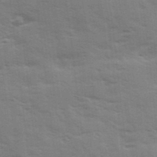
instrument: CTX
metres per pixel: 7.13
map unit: Ave
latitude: 11.6694
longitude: -102.4223
